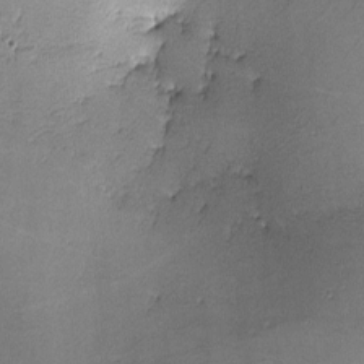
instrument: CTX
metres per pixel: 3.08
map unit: lHvf
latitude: -10.7841
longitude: -103.1781
